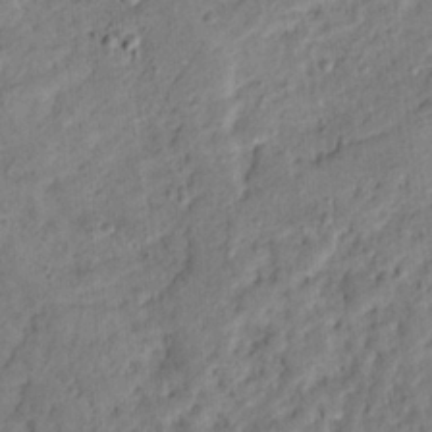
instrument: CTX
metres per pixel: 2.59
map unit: Hto
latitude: 12.8002
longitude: -38.5924
